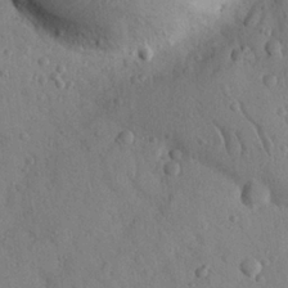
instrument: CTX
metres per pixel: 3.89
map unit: Nhu
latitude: 22.0255
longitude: -75.9906
